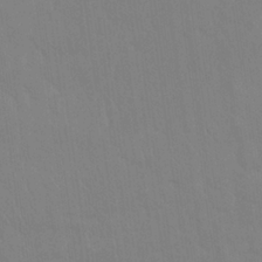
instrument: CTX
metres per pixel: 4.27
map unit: Nhu
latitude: 23.2537
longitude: -63.2726
